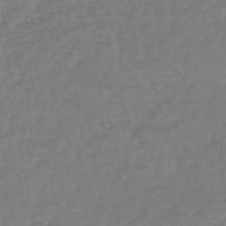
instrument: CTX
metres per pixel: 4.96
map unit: lHb
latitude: -45.0109
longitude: 70.7463
